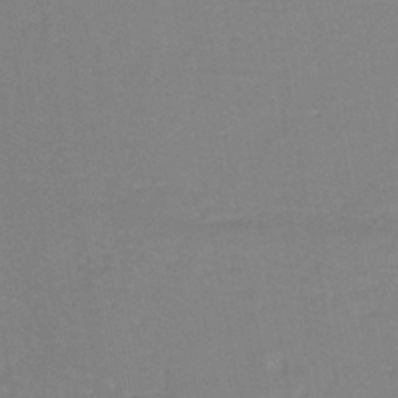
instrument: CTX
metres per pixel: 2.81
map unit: eHh
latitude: -43.0864
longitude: -31.7639
